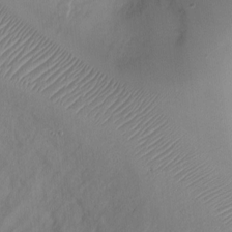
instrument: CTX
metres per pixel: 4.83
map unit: Ht
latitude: -3.6721
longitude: -20.1767
